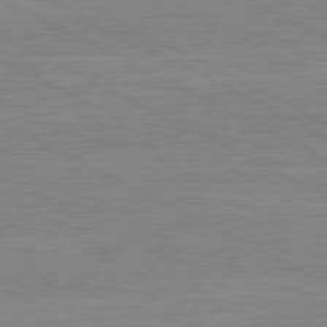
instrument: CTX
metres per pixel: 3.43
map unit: lApd
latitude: 80.8947
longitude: 170.7652
